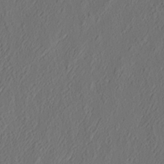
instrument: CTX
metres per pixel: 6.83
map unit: eHh
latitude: 4.9892
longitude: -77.4615
